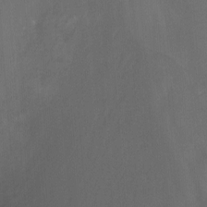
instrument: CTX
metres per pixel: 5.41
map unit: Nhu
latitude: -14.4818
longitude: -57.8961
